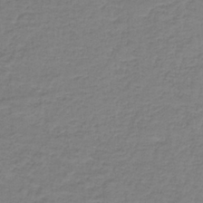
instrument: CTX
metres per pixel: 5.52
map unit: HNb
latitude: -37.3509
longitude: 53.3320
